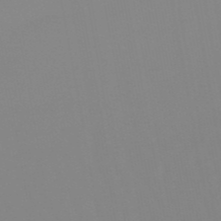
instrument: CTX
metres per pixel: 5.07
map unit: eHb
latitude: -50.2928
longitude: 73.9367
